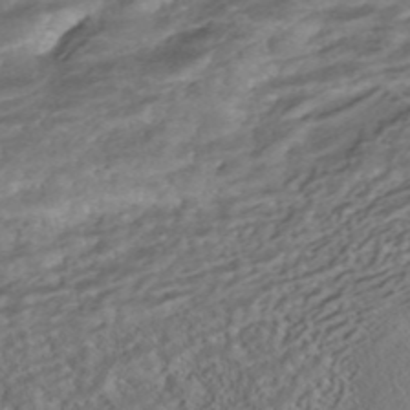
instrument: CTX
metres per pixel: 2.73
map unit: HNhu
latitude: -42.1038
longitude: 104.2928
